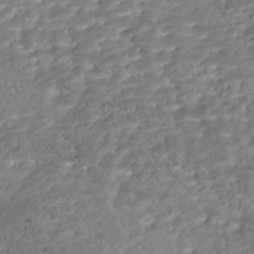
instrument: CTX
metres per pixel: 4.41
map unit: Nhe
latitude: -47.7288
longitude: -173.0269
